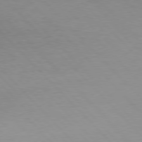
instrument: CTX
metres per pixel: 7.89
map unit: Hpe
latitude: 77.1781
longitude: -124.9513
